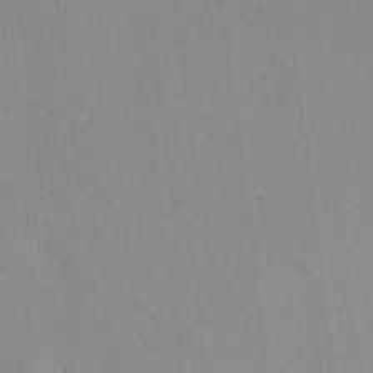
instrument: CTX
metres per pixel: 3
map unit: Hto
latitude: -11.3510
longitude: -38.4034
